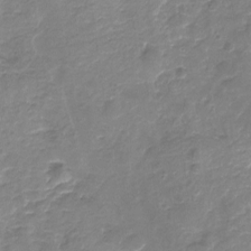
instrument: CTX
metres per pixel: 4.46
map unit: Nhu
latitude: -17.1054
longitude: -56.9135
